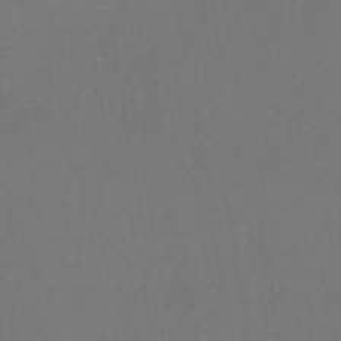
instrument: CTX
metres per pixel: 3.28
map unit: lHb
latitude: -42.5006
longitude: 65.4077
